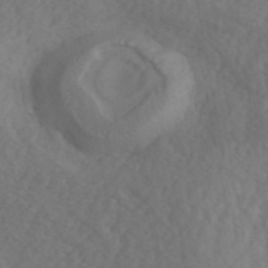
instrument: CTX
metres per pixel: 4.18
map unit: ANa
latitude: 42.3467
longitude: 52.8597
